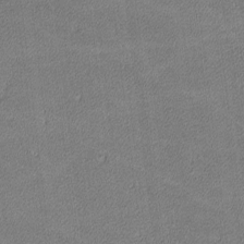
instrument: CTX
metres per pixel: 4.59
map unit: lHvf
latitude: -12.3306
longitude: -103.9906
